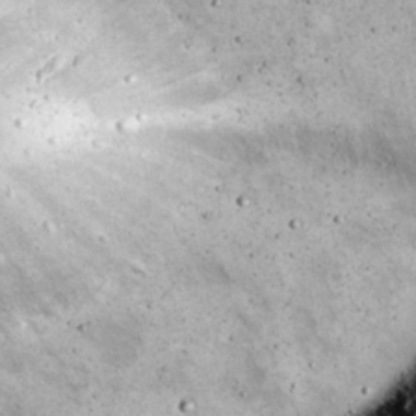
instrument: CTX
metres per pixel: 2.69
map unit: eHh
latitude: 22.1011
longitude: -65.4993
